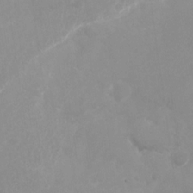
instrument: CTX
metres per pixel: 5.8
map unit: Nhu
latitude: -27.5588
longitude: -75.4426
